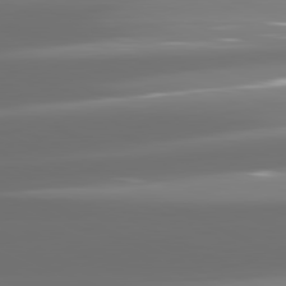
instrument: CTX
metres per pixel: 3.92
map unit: lApd
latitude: 81.6316
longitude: -136.6302
